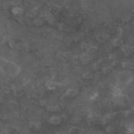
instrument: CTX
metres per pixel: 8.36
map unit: eAb
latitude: 45.4237
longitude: 122.8219
